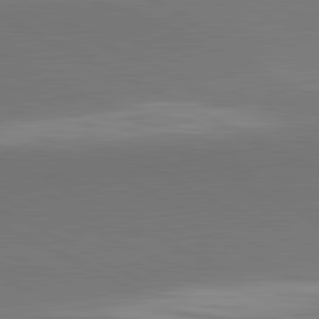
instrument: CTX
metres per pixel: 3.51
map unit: lApd
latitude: 81.7827
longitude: 158.8785
